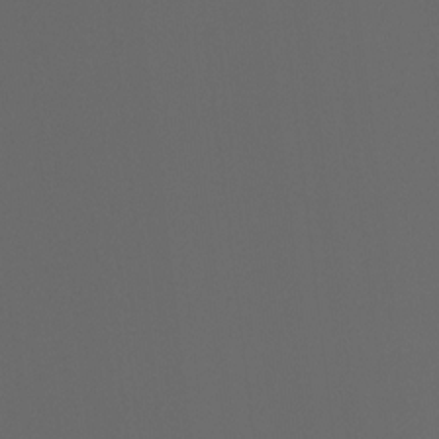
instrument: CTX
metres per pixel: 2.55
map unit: Htu
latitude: -7.7288
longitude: -48.6868
